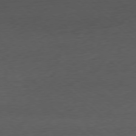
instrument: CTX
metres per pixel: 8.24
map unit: Ap
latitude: -78.7841
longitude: -70.6679
